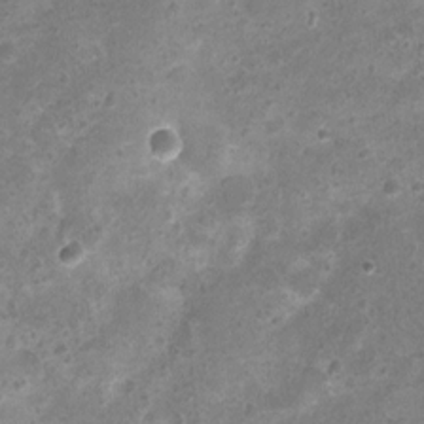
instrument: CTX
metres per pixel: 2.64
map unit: Nhu
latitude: 1.4426
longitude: -15.4049
